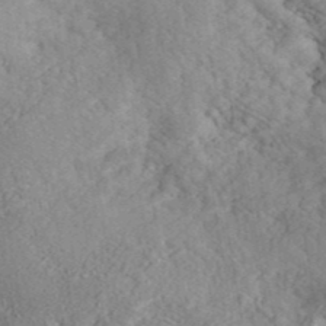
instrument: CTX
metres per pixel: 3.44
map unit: ANa
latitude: 41.4615
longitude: 50.7274
